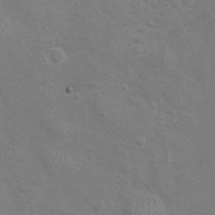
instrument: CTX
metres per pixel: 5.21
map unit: Nhu
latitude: -4.3306
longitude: -74.4412
